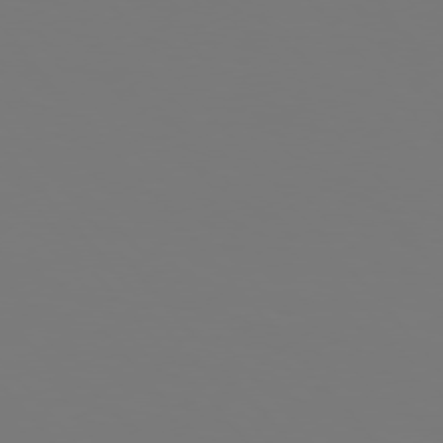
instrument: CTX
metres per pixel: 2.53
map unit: Hpe
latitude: 76.1955
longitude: -132.7435
